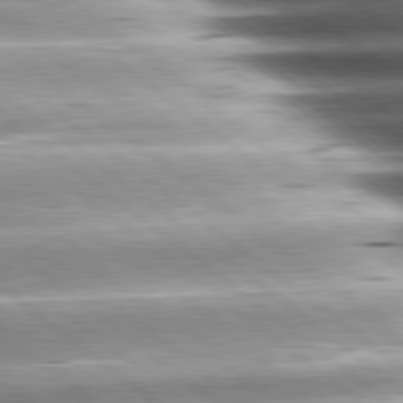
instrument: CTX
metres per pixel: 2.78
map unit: lApd
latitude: 80.8002
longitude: -143.5182
